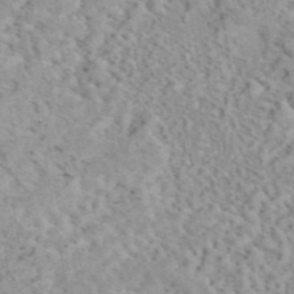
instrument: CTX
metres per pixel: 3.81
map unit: eAb
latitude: 44.4412
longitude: 115.5966
